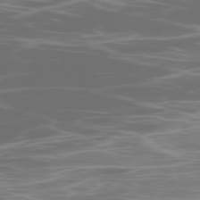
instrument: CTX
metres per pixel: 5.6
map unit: Ap
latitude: -79.2754
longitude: -59.6694
